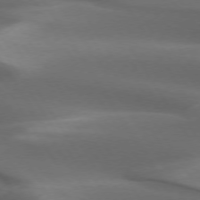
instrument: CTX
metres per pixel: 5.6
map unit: lApd
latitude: 73.4616
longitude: -52.0822
